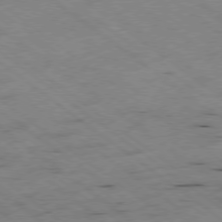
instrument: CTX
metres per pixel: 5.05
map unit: Hpe
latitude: -78.2172
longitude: -22.4034
